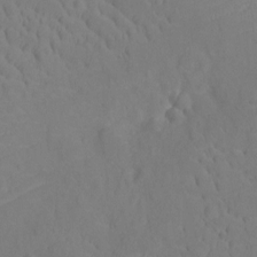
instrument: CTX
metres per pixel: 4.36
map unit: Ht
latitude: -9.9178
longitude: -23.3104
